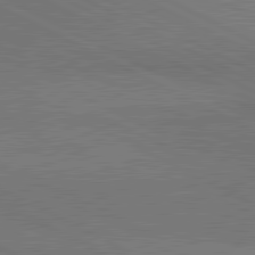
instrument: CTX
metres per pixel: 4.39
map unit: lApd
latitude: 81.2915
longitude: 149.8423
